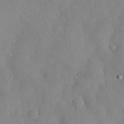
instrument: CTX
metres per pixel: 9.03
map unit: Nhu
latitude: 29.0080
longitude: -69.2348
